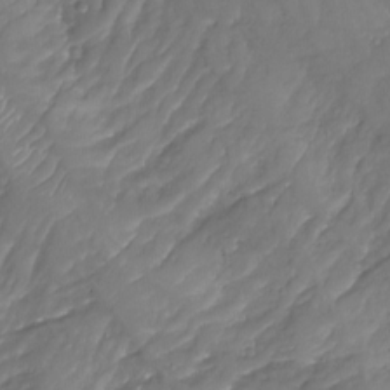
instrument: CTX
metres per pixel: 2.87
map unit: Aa
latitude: -10.9164
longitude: -68.9324
